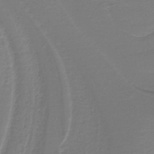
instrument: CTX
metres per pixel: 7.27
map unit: lHb
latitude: -42.4251
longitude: 52.5006
